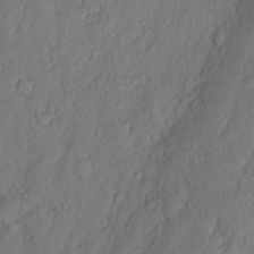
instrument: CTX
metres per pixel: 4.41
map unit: eHh
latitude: 6.5546
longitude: -75.1781
